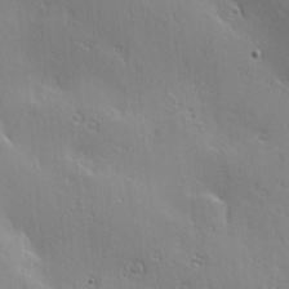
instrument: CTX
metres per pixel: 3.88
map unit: Hve
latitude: 23.4804
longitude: -96.6679
